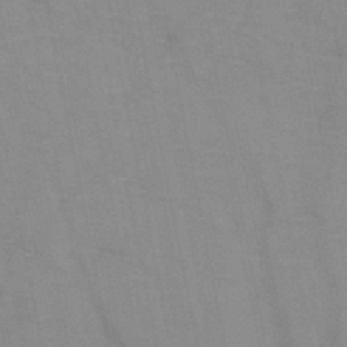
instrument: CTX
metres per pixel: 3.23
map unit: HNb
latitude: -46.8030
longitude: -47.4427
